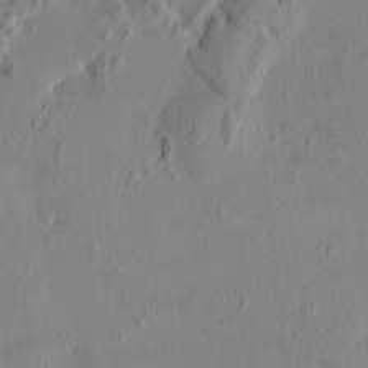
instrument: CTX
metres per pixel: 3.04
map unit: HNhu
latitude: 3.1025
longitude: -7.1214
